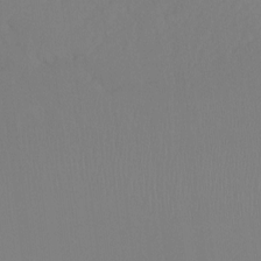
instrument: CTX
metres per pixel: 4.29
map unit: Ht
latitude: -6.1039
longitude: -34.6112
